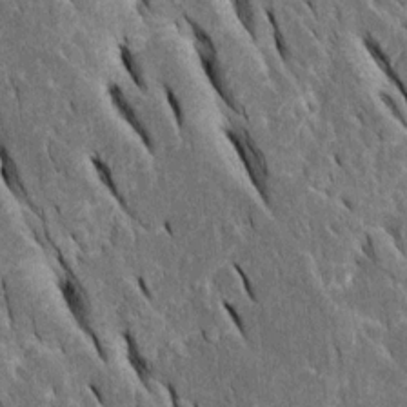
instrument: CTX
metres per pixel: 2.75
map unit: Htu
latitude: -0.6330
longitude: 149.1809
